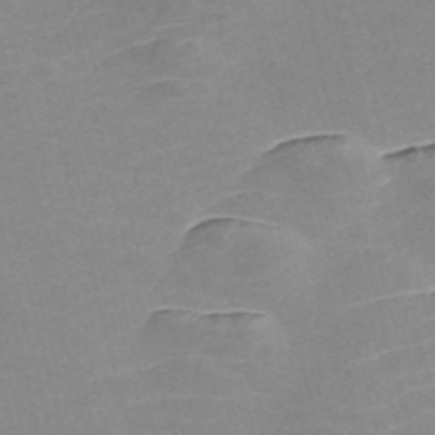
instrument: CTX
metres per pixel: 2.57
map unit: Nve
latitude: -57.1053
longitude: 59.2753
